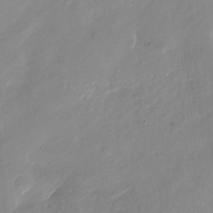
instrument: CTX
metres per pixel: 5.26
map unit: Nhu
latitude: -27.1620
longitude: -73.9717
